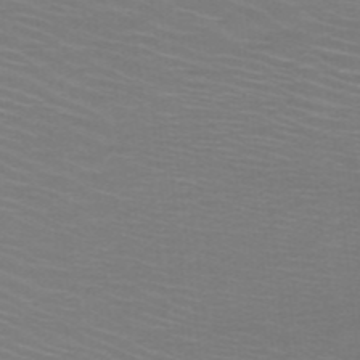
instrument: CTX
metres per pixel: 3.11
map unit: HNb
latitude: -48.4062
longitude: -45.5749
